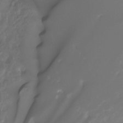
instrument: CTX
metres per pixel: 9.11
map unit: Ht
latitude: -10.0283
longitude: -40.1010
